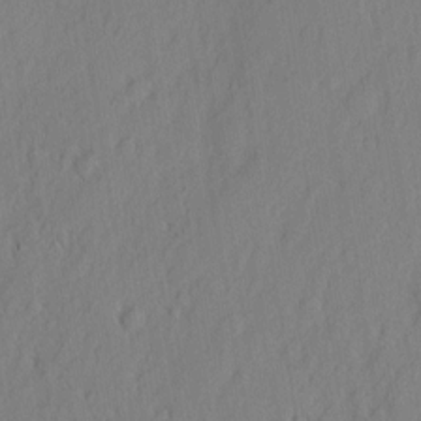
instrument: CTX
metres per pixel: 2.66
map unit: eHh
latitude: 3.0836
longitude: -77.4993
